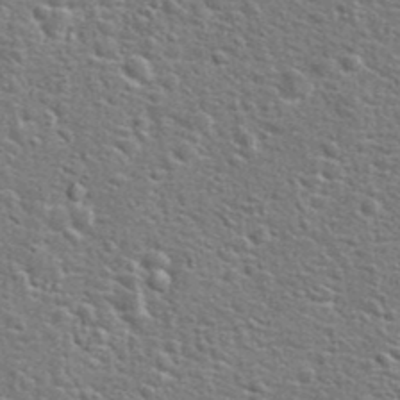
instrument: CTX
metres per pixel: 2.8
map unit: Hto
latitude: 23.9717
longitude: -48.4601
